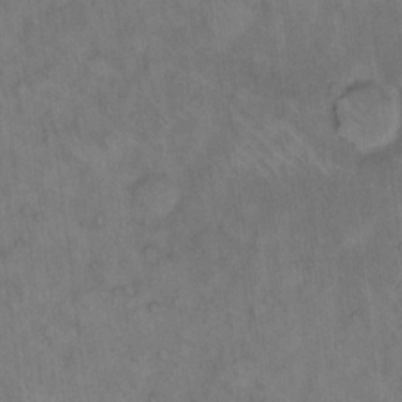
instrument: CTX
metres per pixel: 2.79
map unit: eHh
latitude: 13.8772
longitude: -63.8017
